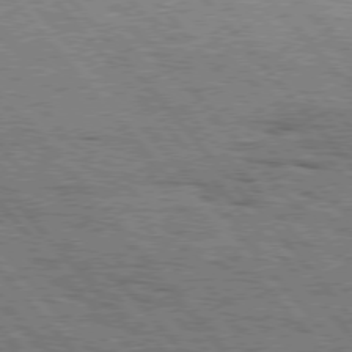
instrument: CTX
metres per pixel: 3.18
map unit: Hpe
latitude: 75.8583
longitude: -153.8395
